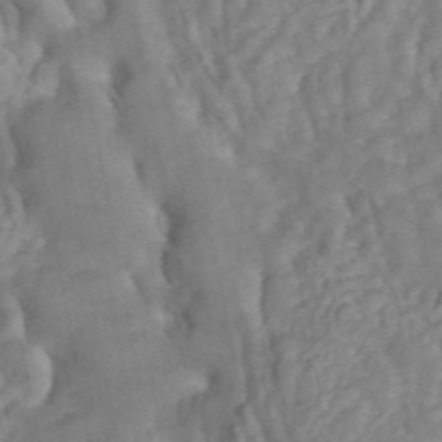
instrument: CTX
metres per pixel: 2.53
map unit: ANa
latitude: 44.8758
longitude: 24.0472
